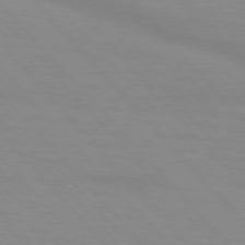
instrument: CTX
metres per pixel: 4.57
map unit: lApd
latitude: 76.2711
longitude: -84.4790
